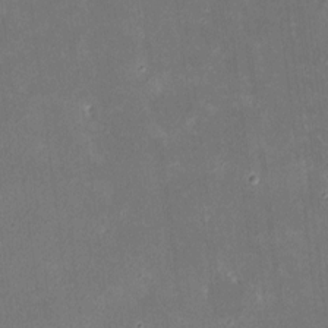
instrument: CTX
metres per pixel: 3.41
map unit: eHh
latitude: 8.7246
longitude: -73.7828
